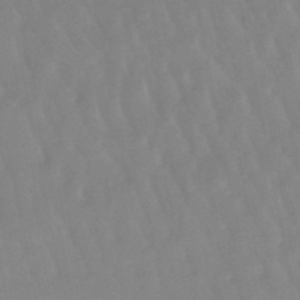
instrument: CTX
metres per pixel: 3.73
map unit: lHb
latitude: -48.3873
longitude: 75.7667
